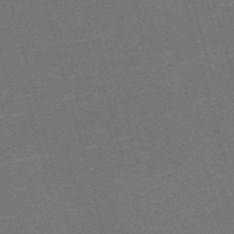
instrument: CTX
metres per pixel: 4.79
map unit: Nve
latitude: -59.3509
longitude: 58.3306
